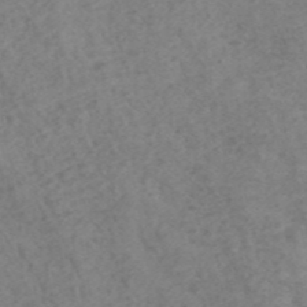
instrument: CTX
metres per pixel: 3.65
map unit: ANa
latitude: 43.4238
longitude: 27.3131
